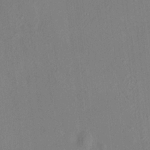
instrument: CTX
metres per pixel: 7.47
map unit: HNhu
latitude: 6.0633
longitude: 10.1984
